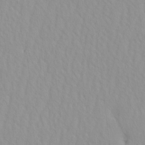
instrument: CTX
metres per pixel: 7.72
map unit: HNhu
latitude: -4.6140
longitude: 14.4629
